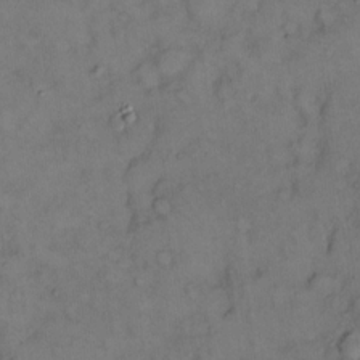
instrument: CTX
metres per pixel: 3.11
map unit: Hto
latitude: 11.1592
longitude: -61.0836
